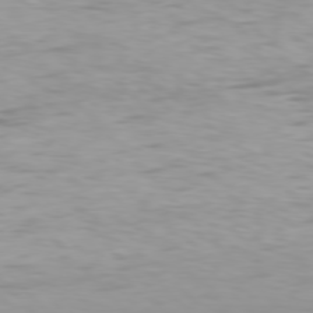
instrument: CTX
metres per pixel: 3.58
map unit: Hpe
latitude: 76.5356
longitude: -133.4804
